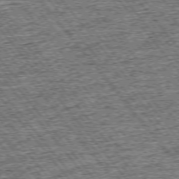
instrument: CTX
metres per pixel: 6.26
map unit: Ap
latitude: -75.2943
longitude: -91.6694
